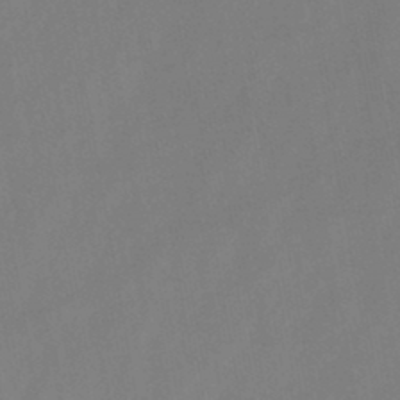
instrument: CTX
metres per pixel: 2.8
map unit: HNb
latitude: -44.8597
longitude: -38.8002
